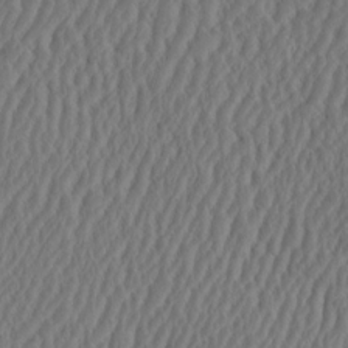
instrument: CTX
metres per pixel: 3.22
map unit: eHh
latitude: -2.7652
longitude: 16.6519
